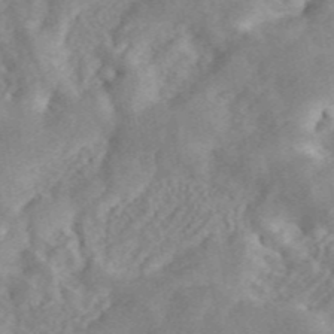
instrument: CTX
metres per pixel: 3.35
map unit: ANa
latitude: 45.8016
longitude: 24.8030
